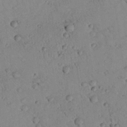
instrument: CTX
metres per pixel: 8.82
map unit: lHvf
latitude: 13.9717
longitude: 179.0108
